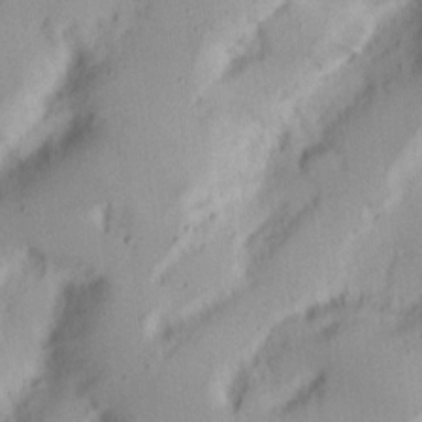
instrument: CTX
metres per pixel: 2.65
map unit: Nhu
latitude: 17.5371
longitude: -73.8962
